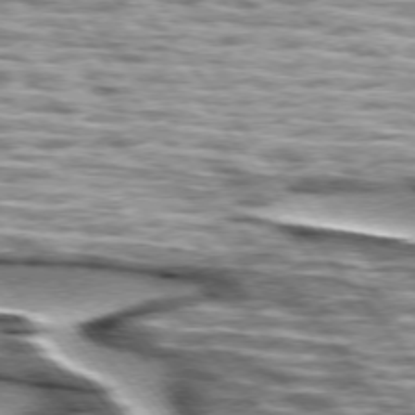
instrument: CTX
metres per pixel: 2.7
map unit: lApd
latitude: 75.0458
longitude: -56.9135
